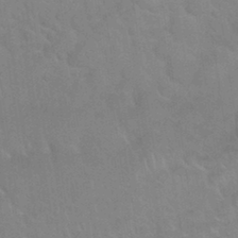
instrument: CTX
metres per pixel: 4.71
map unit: Nhu
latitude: 30.1767
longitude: -51.8583
